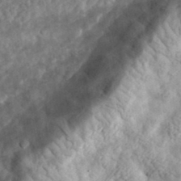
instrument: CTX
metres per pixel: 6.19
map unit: eHh
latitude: 35.8583
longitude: -79.5560
